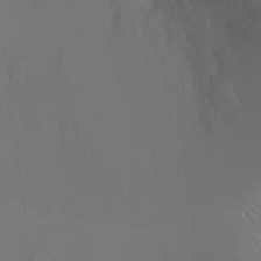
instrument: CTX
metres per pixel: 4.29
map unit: Ht
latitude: -2.5951
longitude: -16.8380
